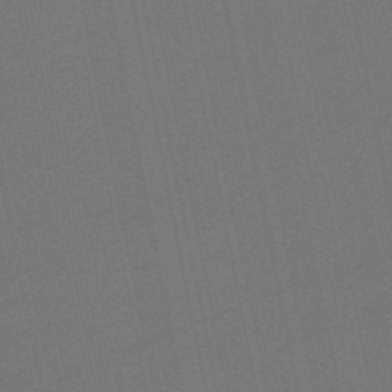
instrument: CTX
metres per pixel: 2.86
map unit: eHb
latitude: -49.7856
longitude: 78.2739
